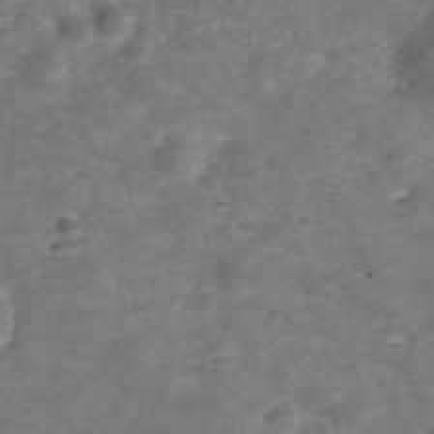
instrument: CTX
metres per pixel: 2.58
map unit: Hve
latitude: -30.3684
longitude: 92.7841
